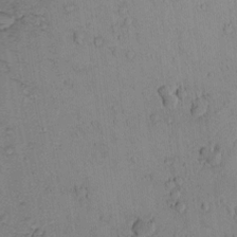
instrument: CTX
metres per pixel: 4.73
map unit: Htu
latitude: 0.1200
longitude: 173.5588
